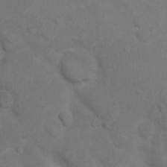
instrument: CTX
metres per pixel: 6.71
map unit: Nhu
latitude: 8.7057
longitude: -24.5167
